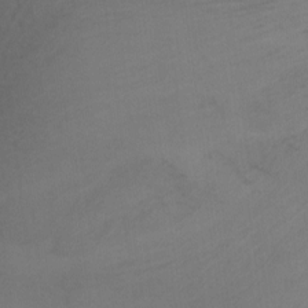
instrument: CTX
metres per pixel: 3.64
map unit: Ht
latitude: -11.7289
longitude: -34.9513
